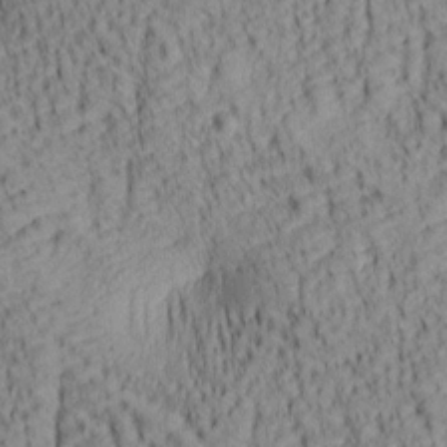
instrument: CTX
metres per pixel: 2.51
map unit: lAa
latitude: 6.8002
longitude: -115.3481
